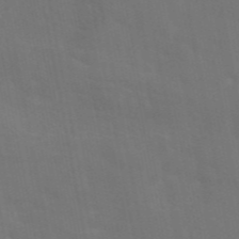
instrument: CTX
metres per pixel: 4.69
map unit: eAb
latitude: 46.1956
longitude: 121.2943
